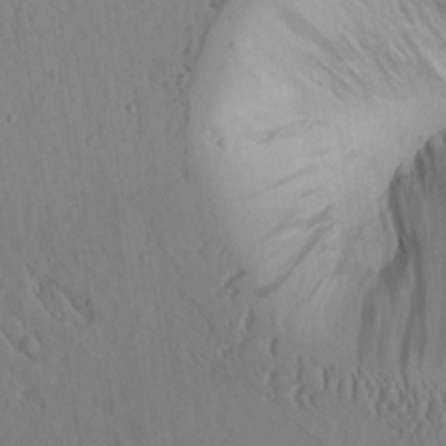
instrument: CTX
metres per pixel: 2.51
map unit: lAvf
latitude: 5.9339
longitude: 159.4076
